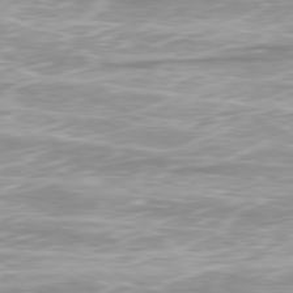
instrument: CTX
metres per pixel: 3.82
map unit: Ap
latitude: -80.2362
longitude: -60.0255
